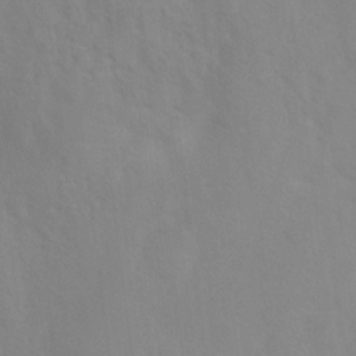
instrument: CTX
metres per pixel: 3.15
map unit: Ht
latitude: 2.7246
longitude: -25.2725
